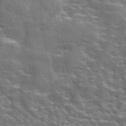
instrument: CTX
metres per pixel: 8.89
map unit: eAb
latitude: 44.3656
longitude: 111.9367
